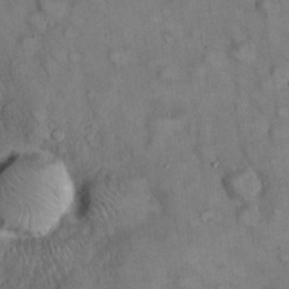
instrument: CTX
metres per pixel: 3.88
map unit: eHh
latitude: 22.3656
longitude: -60.9702
